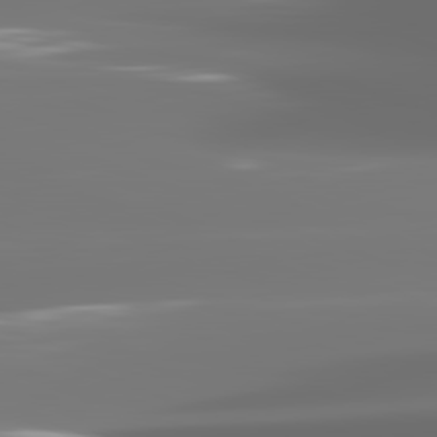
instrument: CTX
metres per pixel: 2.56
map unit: lApd
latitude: 82.0633
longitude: -145.5749
